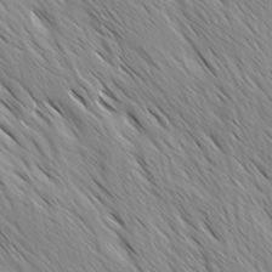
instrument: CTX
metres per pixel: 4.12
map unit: Ave
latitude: -1.1998
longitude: -112.7435
